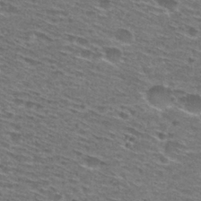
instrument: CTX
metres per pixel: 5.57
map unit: Hto
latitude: 28.8191
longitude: -47.1592
